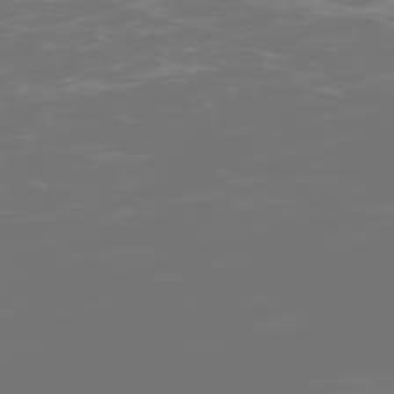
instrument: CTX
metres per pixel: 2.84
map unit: Hpe
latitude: -74.4629
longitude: 6.6329
